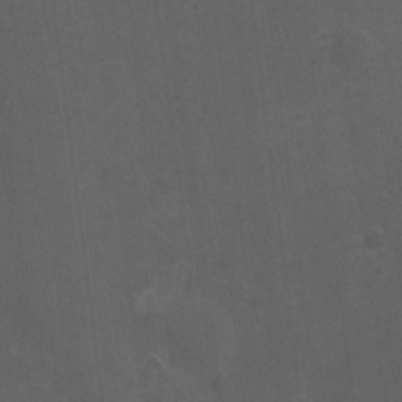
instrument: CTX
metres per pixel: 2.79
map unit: Nhu
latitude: 3.4048
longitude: -17.0836
